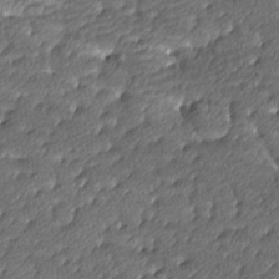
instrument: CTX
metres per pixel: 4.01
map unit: lAa
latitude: -10.5385
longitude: -125.3670
